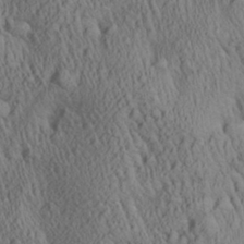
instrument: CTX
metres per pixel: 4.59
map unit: Aa
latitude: 27.3860
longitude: -137.3671
